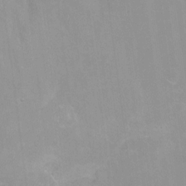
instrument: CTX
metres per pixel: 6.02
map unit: Nhu
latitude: -8.0850
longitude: -41.8772
